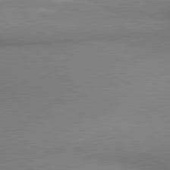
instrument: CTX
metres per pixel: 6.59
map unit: lApd
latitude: 81.1403
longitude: 163.0297
